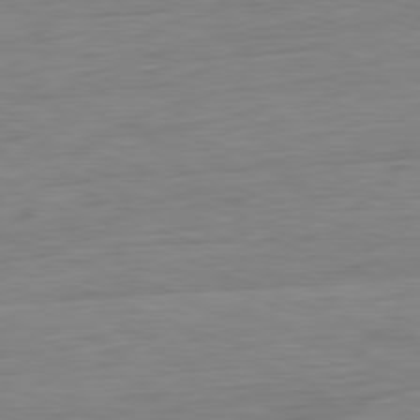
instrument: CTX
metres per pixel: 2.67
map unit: Ap
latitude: -81.9556
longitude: -78.2145
